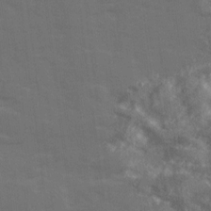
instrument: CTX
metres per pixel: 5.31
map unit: Ave
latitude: 19.1970
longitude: -130.4412
